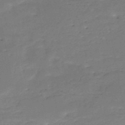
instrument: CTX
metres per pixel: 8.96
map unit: HNb
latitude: -50.6896
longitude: -39.2159
